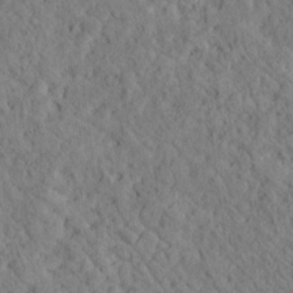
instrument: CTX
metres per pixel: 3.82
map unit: Nhu
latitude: 16.0633
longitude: -31.1970
